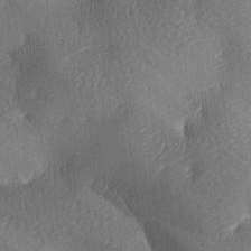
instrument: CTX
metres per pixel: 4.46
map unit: lAa
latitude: -8.2172
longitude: -127.6316
